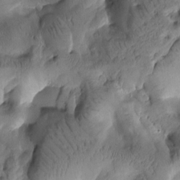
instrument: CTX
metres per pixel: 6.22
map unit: Htu
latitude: -3.3887
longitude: 171.2754
